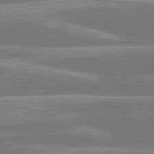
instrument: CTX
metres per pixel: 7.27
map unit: lApd
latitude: 80.6113
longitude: -131.4805
